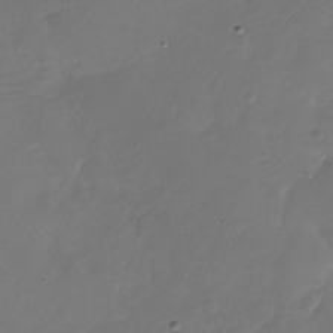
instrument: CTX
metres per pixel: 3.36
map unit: Nhu
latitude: -28.8786
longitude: -59.8017
